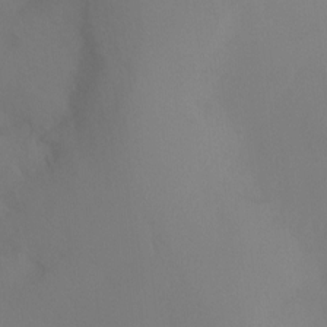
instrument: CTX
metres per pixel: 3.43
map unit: Ht
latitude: -9.8611
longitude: -33.2537
